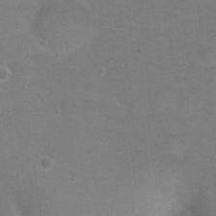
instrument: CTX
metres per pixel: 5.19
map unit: Nhu
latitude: 17.5749
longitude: -32.2145
